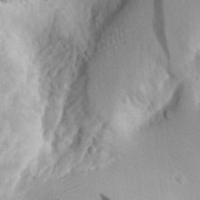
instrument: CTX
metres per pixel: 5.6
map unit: Aa
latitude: 29.4048
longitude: -133.1025
